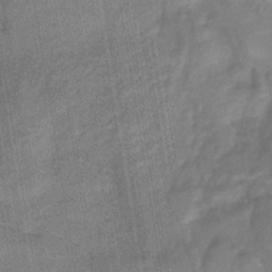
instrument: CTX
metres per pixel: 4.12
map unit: lHb
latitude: -33.7478
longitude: 66.0850
